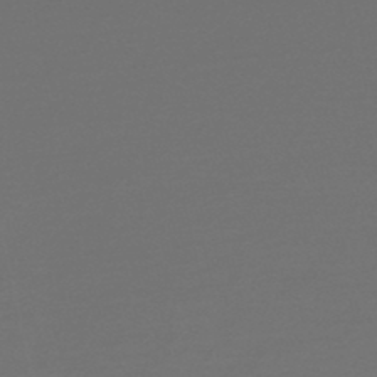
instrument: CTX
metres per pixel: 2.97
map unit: lHb
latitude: -47.1809
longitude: 60.2173
